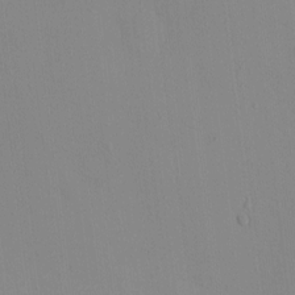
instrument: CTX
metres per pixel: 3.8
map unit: eHh
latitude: -0.6708
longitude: 17.7478
